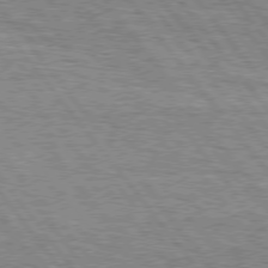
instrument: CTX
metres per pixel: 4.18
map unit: Hpe
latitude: 75.5560
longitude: -138.8380
